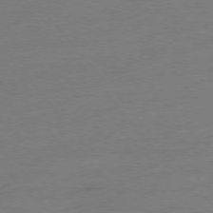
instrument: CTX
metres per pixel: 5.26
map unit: Hpe
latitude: -76.3684
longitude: -15.5183
